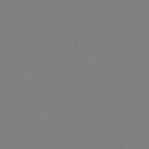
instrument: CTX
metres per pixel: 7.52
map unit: lHb
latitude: -50.1228
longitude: 70.7463
